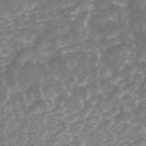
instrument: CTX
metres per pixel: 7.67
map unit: ANa
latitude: 45.1781
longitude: 29.7289
